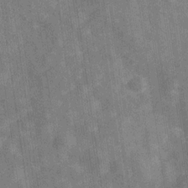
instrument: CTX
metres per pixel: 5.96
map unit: Hve
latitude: -29.5966
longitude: 92.1417
